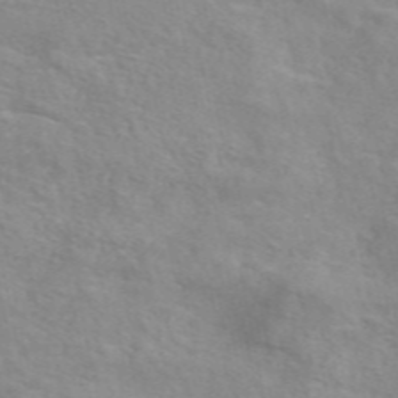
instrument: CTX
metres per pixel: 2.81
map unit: eAb
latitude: 49.0647
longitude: 119.6722
